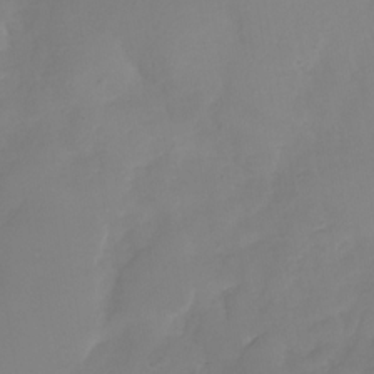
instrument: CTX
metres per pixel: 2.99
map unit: Nhu
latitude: -29.8233
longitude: -63.8017
